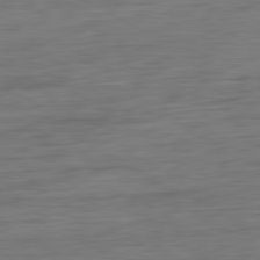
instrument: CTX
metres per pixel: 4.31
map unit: Ap
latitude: -81.6911
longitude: -78.3656
